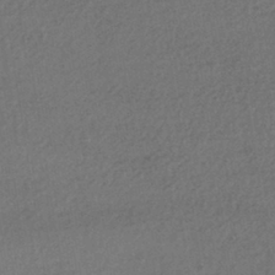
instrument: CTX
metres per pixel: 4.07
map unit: HNhu
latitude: -42.3684
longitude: 96.3873
